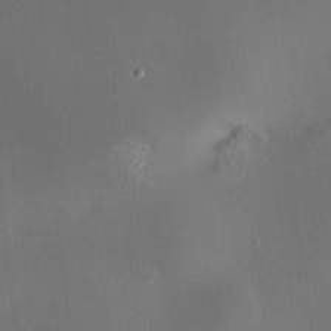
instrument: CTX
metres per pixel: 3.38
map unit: HNhu
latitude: 8.5924
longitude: 9.6155
